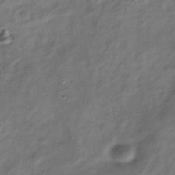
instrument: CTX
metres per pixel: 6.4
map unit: Hve
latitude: -33.3888
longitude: 89.0486
